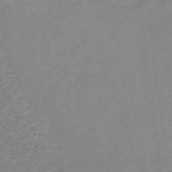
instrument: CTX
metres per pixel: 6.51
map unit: lHb
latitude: -33.2187
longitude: 69.5021
